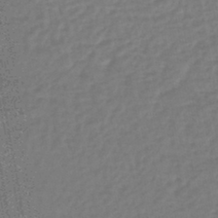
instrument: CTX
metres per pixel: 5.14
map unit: lHb
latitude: -44.8219
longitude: 65.5588
